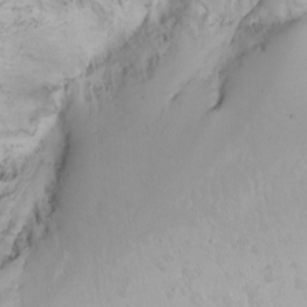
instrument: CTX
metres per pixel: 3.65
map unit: Htu
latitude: -6.3306
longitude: -68.9891
